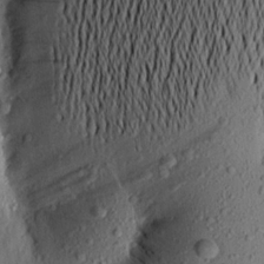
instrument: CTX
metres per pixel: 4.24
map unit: Aa
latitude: 19.4237
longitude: -148.9514
